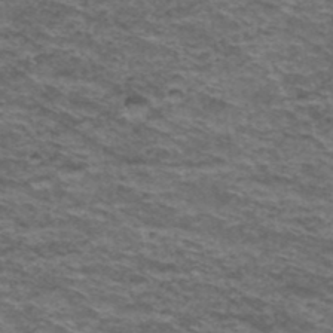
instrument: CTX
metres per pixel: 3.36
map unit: Hto
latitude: 38.4412
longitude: -41.7827
